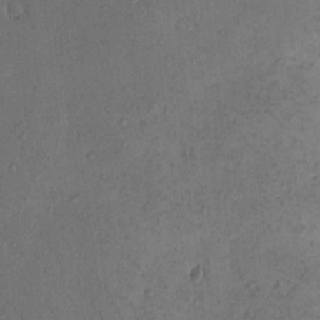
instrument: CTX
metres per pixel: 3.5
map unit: eHh
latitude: -0.2740
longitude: 18.8030
